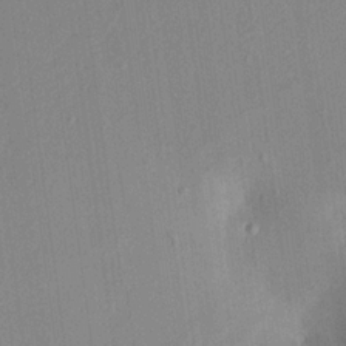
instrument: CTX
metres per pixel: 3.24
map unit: Aa
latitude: 21.0270
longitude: -147.1970
